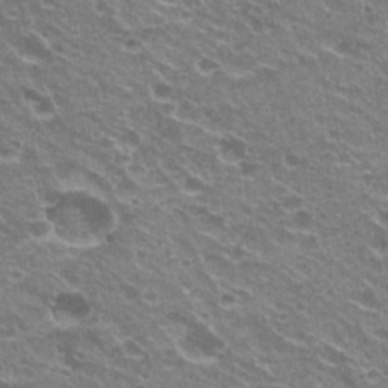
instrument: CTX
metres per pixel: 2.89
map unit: Hto
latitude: 22.9892
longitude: -32.1389
